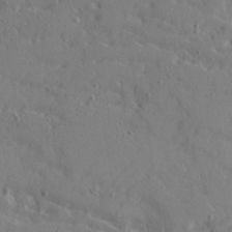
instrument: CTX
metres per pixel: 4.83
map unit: Ave
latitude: 22.2900
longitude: -130.9136
